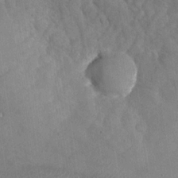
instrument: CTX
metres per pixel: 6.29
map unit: Nhu
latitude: -28.0283
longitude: -58.1200
